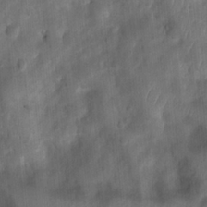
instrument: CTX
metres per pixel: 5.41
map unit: Ht
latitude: 4.0822
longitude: -22.1200
